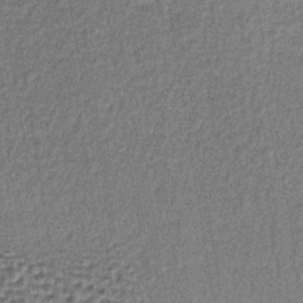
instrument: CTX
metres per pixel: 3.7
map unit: lHb
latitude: -35.5777
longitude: 63.0486
